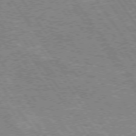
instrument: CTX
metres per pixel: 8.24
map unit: Hpe
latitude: 73.7072
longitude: -134.8002
